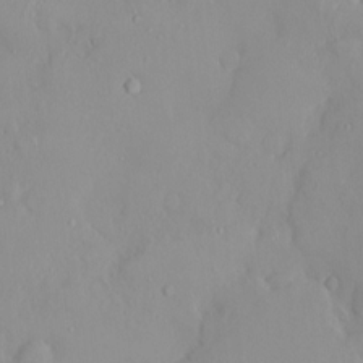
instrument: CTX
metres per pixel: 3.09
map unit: HNhu
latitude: 2.6301
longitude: 7.1431
